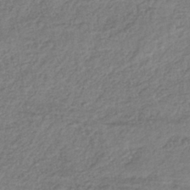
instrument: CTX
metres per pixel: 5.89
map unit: lHb
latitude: -38.3873
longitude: 68.6329
